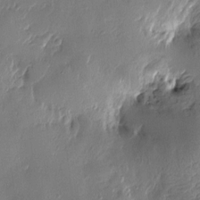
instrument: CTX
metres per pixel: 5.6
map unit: Htu
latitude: -2.0849
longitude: -177.4615
